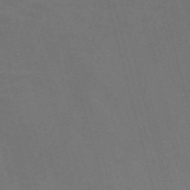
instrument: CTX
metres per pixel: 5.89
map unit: Nve
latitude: -58.2172
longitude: 64.5196
